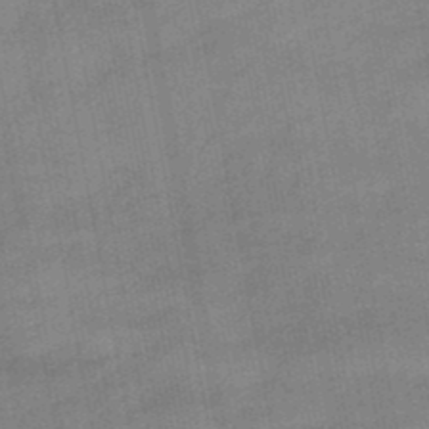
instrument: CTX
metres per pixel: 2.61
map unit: eHb
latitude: -39.4644
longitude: 82.6329
